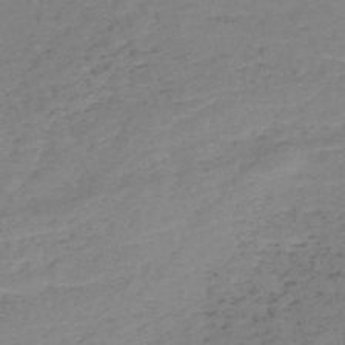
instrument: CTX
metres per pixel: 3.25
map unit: HNb
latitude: -54.7841
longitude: -43.8772
